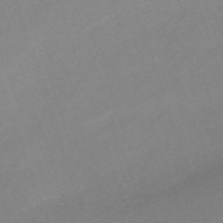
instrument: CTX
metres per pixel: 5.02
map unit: eHh
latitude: -64.0283
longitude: 50.6140
